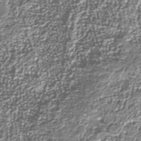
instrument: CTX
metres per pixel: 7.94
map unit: Nhu
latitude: -37.9178
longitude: -82.3278
